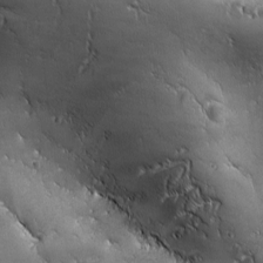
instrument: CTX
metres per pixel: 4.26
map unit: Ave
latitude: -7.6722
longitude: -121.6883
